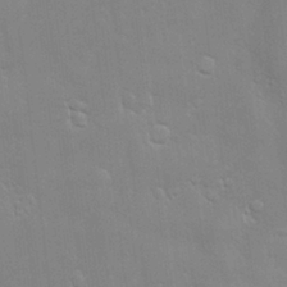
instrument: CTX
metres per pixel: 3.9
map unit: Hve
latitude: -10.8219
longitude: 174.1605
